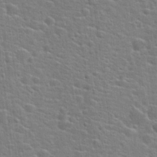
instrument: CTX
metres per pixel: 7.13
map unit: Hto
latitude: 22.6112
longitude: -44.1766
